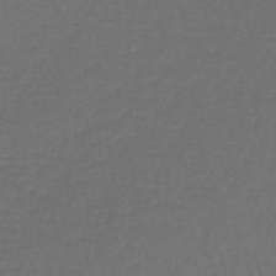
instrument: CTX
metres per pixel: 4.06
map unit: lHb
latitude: -43.5399
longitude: 57.4832
